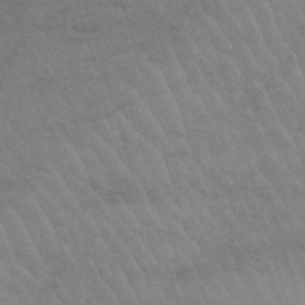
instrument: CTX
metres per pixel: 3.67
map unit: lHb
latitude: -44.6519
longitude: 77.8800
